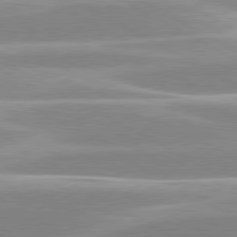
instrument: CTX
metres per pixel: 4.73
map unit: lApd
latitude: 80.1956
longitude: -129.7449
